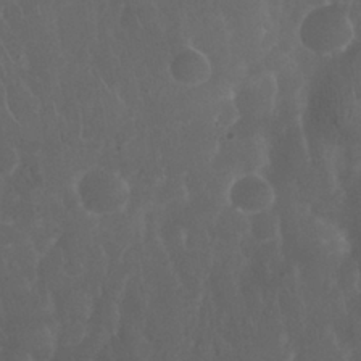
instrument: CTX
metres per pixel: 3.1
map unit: Nhu
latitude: 27.7639
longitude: -63.4427
